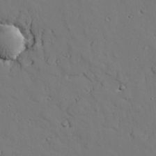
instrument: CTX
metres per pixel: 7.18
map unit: lAvf
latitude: 26.4034
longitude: -110.7058
